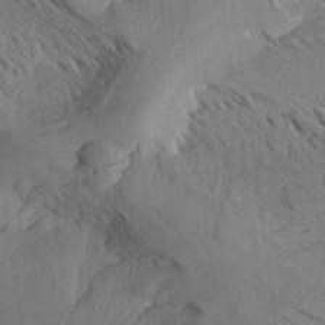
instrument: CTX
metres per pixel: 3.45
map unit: Aa
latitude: 25.9906
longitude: -143.7450
